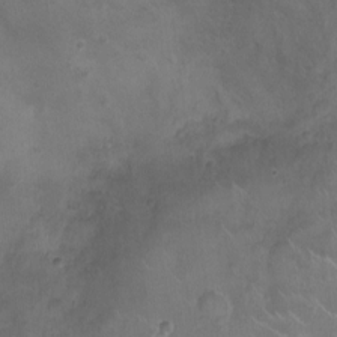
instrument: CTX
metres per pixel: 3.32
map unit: Ht
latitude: -4.4440
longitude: -15.6316
